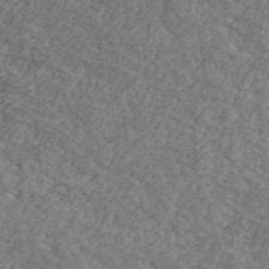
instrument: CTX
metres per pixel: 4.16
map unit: Ave
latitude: 41.6127
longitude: -110.3845
